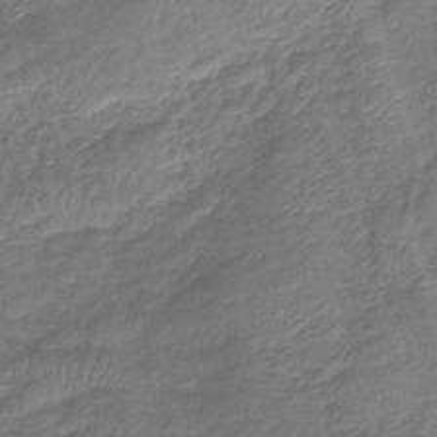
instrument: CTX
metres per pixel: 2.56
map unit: lHb
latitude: -40.7463
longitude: 75.3510
